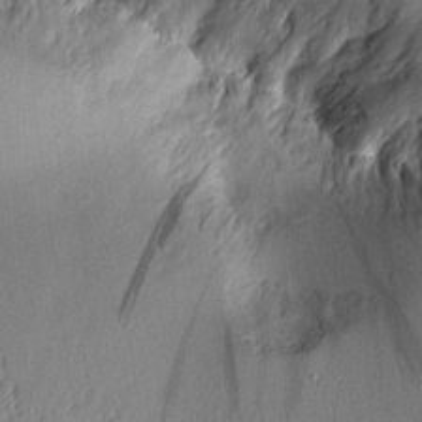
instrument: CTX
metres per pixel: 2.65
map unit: Aa
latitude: 10.4979
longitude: -128.1767
